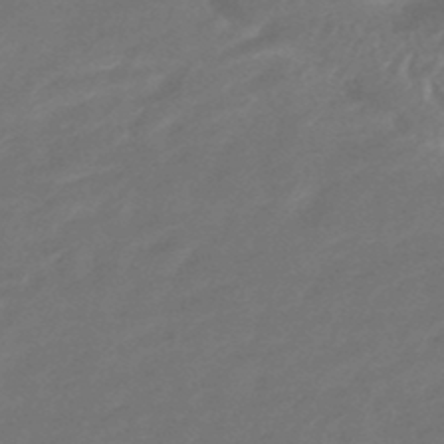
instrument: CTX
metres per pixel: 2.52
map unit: HNhu
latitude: -46.6518
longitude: 92.5952
